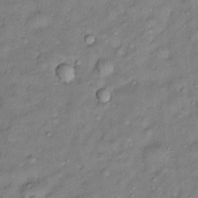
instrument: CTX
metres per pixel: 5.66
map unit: Htu
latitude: -6.0472
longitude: 159.0297
